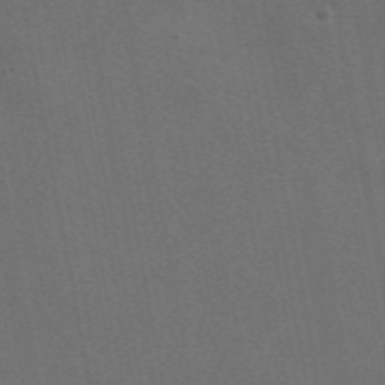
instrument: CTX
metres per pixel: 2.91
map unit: eAb
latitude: 47.4994
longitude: 116.7463
